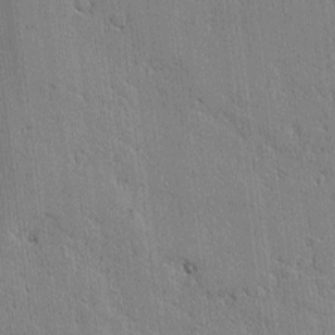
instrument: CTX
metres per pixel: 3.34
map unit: lAvf
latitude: -1.5399
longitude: -105.8017
